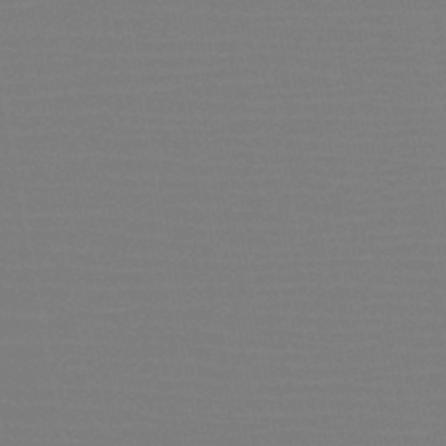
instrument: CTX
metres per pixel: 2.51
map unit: HNb
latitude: -46.8408
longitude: -43.1025
